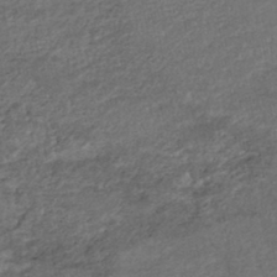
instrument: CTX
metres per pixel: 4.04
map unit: HNhu
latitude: -46.1228
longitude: 102.8030
